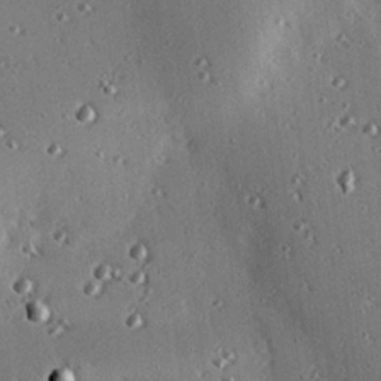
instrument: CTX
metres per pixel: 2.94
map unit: eHh
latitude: 23.1592
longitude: -90.7246
